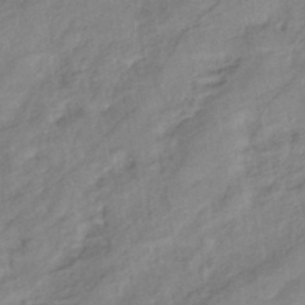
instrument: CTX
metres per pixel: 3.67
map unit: eHb
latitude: -42.5384
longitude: 83.3698
